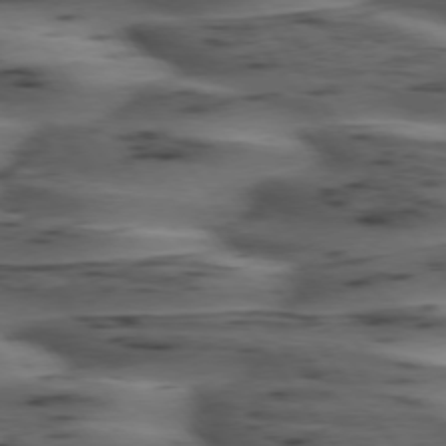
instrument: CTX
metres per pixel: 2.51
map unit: lApd
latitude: 74.8569
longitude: -70.0822
